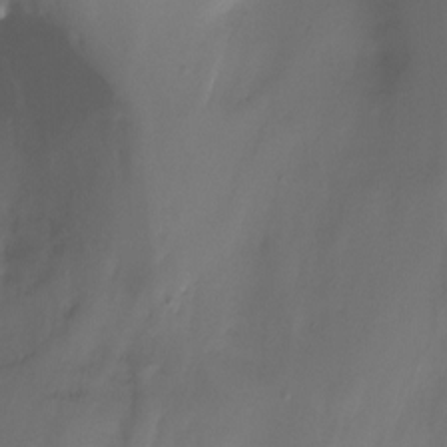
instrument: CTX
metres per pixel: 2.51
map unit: Nhu
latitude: -13.0109
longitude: -51.2348
